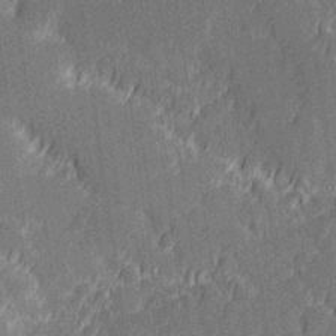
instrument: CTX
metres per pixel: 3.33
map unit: Hve
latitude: 26.9703
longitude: 144.3873
